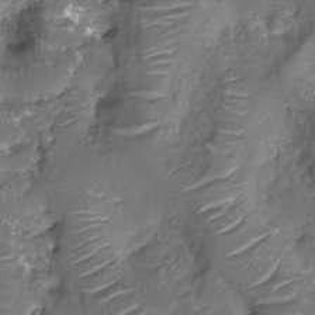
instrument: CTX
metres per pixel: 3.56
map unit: Nhu
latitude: -12.9353
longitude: -23.2915
